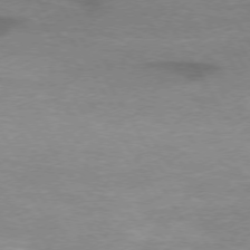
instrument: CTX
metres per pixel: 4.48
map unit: lApd
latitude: 72.8569
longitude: -57.9906
